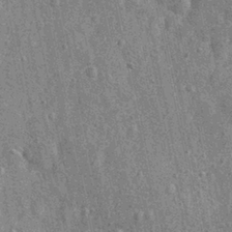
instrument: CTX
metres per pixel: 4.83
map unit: Nhu
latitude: 0.6301
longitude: -16.1199
